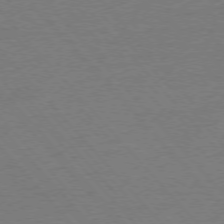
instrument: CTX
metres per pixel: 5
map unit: Ap
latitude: -76.8975
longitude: -95.7828
